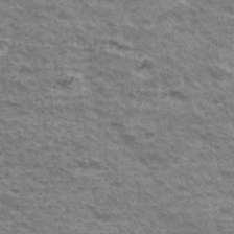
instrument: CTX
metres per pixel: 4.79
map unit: Hto
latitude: 35.4048
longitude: -43.4238
